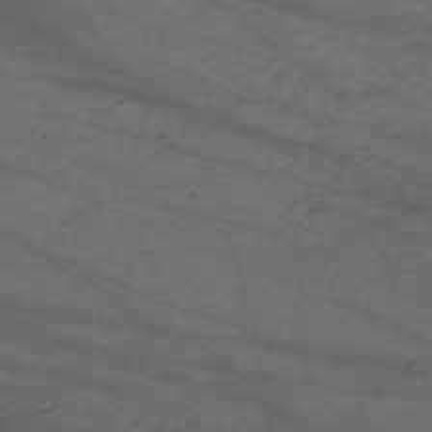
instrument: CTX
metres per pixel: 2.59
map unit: Nve
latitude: -59.6721
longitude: 61.7667
